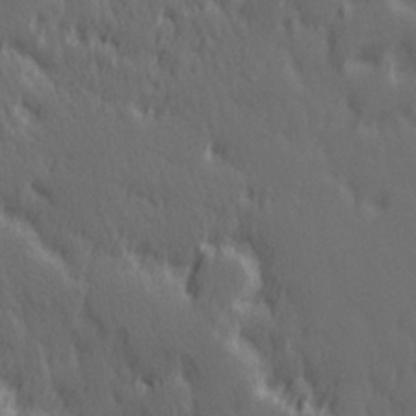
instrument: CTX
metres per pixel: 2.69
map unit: Hve
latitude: 26.1389
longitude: 145.5210
